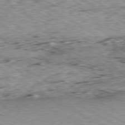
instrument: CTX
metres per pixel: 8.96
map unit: Ap
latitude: -80.4440
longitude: -50.6112
